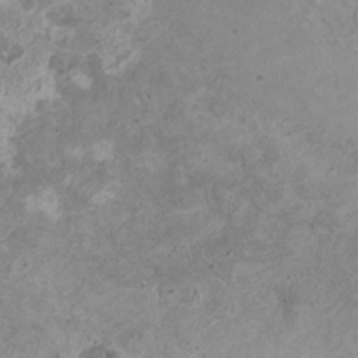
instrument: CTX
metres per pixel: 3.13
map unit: HNhu
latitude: 3.5560
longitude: -2.7246
